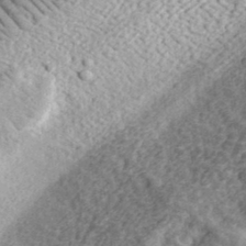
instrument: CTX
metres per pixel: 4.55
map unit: eHh
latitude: 35.1403
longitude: -78.6869
